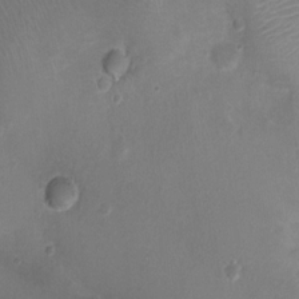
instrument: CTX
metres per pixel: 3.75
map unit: Ht
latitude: -3.6910
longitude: -18.5545
